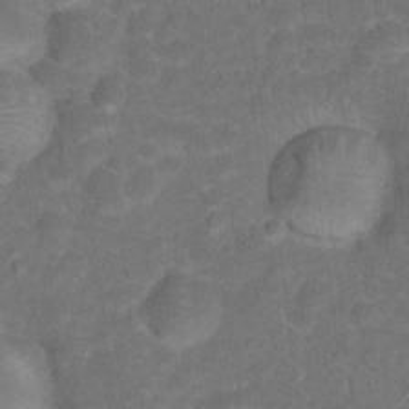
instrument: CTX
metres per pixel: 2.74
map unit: Hto
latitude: 17.9528
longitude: -40.5356
